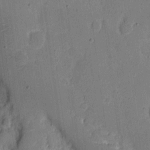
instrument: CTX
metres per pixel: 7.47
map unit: eHh
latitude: 6.8758
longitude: -67.0647
